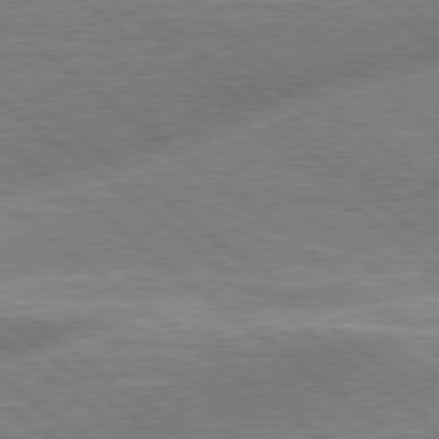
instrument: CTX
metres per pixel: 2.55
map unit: Hpe
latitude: 78.7058
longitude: 174.4062
